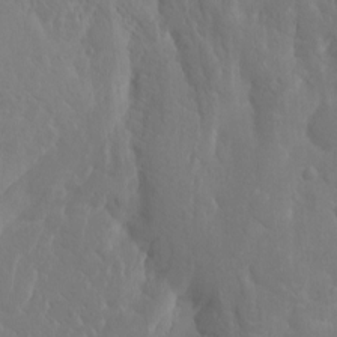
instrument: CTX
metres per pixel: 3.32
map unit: eHh
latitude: 0.9136
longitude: -56.1199
